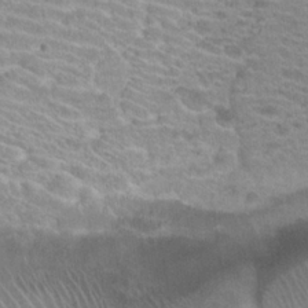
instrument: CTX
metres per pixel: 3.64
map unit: Hto
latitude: 21.2726
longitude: -38.1578
